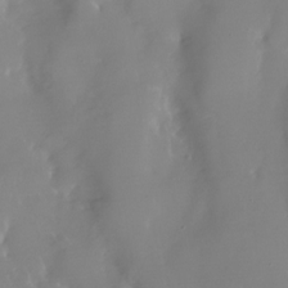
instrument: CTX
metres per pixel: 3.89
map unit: Nhu
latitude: -28.4818
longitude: -79.2915
